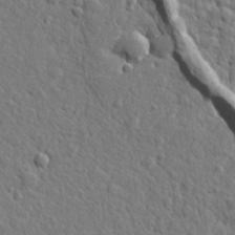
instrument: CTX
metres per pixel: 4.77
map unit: lHvf
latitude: 23.5560
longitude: 143.9178
